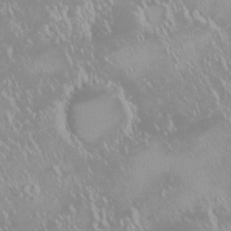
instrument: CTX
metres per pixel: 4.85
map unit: HNhu
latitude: -1.9745
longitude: 11.6344
